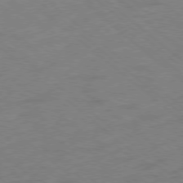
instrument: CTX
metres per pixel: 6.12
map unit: Ap
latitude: -78.8597
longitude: -68.3090
